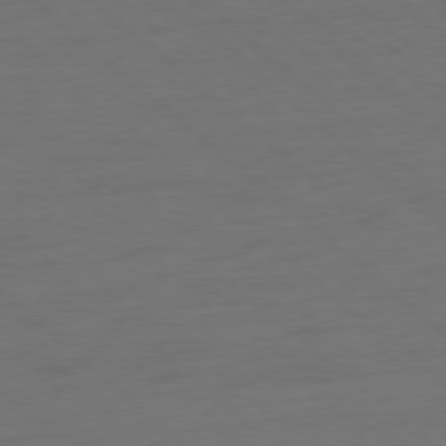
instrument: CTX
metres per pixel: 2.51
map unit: Ap
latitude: -78.5573
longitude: -57.2725
